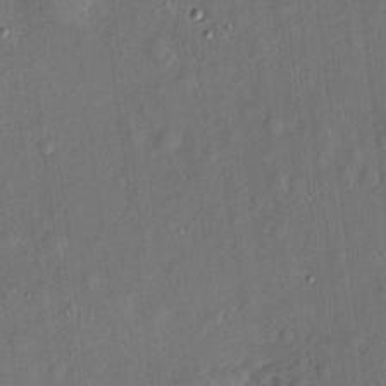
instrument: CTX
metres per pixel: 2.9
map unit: eHh
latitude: 5.0647
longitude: -73.1593
